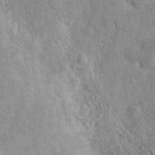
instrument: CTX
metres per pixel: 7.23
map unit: Nhu
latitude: 11.8772
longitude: -27.0648
